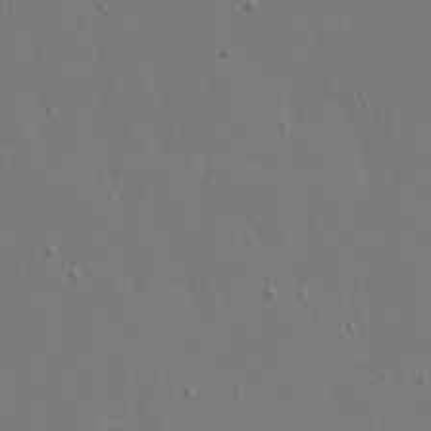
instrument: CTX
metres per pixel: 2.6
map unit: eHh
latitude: 17.3482
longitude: -71.9339
